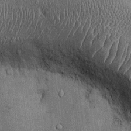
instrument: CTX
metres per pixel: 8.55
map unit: Ht
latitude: -3.0297
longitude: -12.9325
